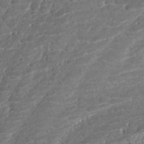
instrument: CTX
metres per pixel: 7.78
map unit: ANa
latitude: -42.2550
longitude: 109.0108
